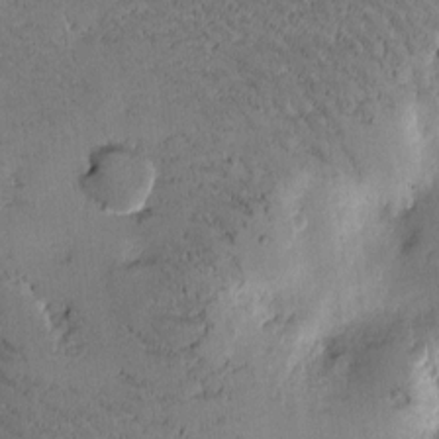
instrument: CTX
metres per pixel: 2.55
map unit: Htu
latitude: -2.0661
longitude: 175.9367
